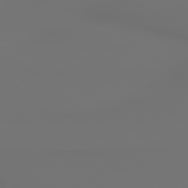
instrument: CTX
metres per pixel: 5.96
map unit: lApd
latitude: 79.2915
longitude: 177.9178
